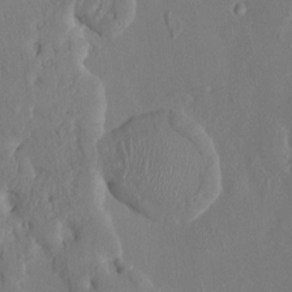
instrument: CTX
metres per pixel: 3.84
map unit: HNhu
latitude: 5.9717
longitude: -6.6868
